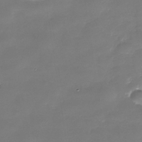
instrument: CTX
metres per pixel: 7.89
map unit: Nhe
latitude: -35.8800
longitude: -90.5735
